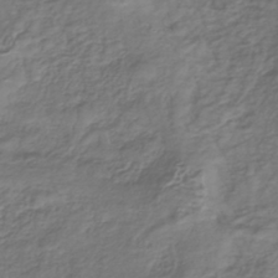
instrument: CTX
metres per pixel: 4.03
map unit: lHb
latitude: -39.5966
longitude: 71.6155
